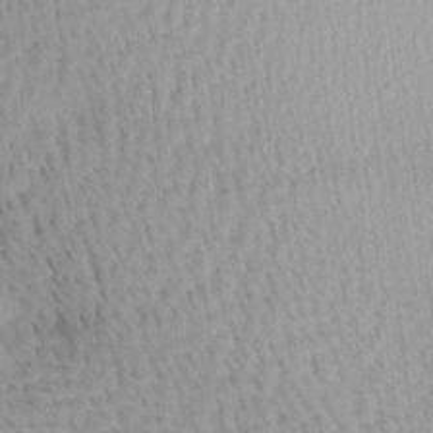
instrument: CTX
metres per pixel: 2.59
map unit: Ave
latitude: 11.0081
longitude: -107.3482
